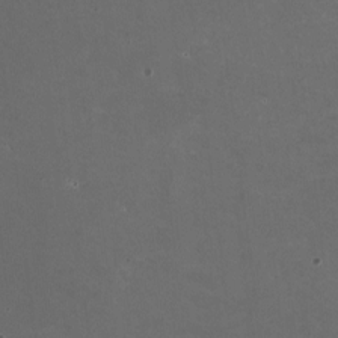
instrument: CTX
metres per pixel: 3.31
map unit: HNhu
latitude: -1.9556
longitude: -4.1956
